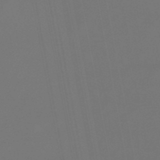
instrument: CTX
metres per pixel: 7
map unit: lHb
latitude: -47.4454
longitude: 74.3307
